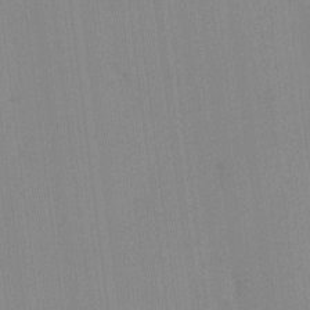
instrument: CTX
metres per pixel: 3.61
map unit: eHh
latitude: -3.9367
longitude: 16.7841
